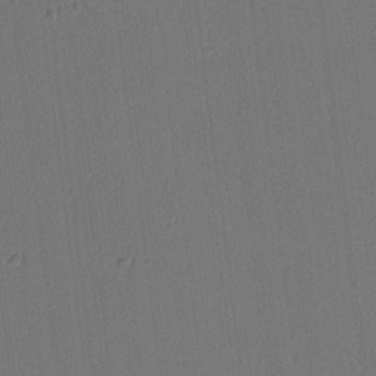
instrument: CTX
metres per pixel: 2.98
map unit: lAa
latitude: 13.3293
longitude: -107.2348
